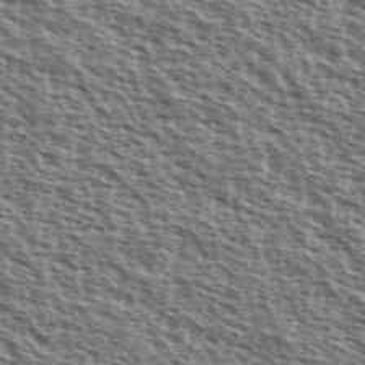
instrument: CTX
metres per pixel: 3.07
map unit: Ave
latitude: 38.1578
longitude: -111.5749
